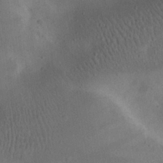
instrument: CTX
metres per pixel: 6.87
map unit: eHh
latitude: 23.0836
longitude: -70.2711
